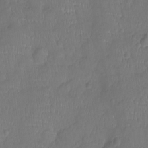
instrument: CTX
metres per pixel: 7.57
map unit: Ht
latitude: -9.6722
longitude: -22.0444
